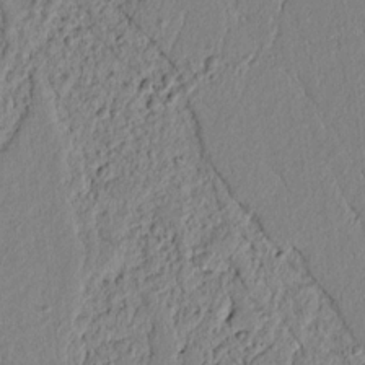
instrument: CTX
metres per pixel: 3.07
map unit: lAvf
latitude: 6.9892
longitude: 165.2943
